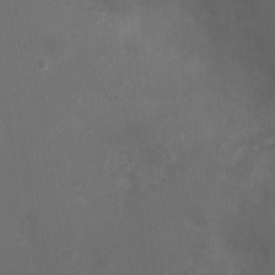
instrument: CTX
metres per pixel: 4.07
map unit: Nhu
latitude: 5.4804
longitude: -17.9150
